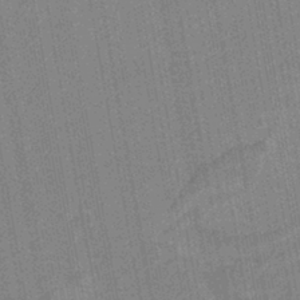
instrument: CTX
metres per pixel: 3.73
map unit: HNb
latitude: -37.0864
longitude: 57.0864
